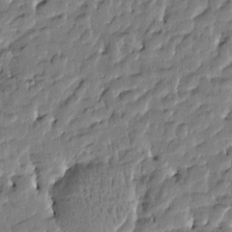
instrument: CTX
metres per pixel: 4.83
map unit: Htu
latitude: -4.7085
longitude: 177.5021
